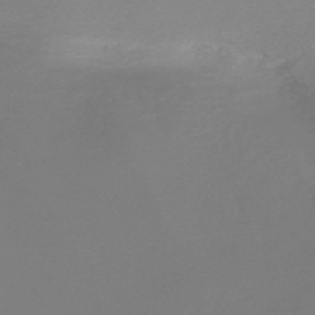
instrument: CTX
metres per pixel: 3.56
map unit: HNb
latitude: -46.4440
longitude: -42.2901
